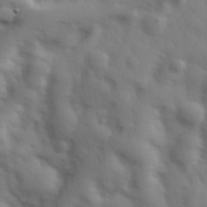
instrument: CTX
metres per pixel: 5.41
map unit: Hve
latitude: 32.5924
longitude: 150.6518
